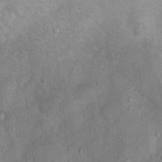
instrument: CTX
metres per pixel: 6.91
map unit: Nhu
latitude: 12.8758
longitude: -27.3293
